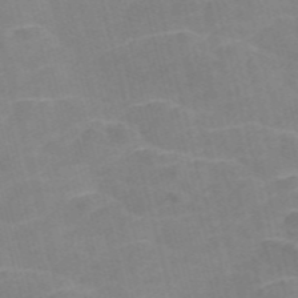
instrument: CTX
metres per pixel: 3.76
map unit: Nve
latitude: -57.2376
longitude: 54.8786
